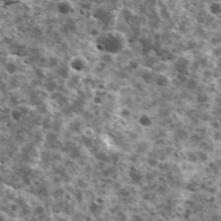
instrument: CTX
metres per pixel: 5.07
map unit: Ave
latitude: 17.4237
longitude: -134.7624
